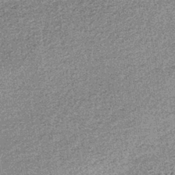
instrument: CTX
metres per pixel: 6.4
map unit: lHb
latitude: -37.9745
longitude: 66.4251
